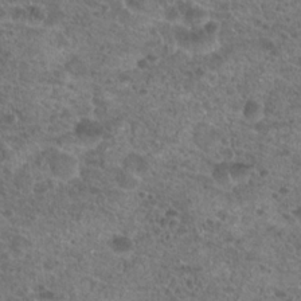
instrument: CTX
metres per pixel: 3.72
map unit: Hto
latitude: 19.6694
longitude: -40.8191
